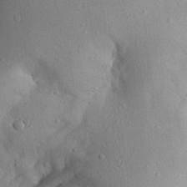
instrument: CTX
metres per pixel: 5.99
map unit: Aa
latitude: 24.5734
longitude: -132.1578
